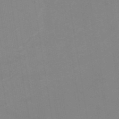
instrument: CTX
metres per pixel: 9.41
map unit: HNb
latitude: -54.2362
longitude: -48.7813
